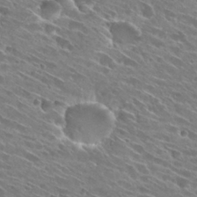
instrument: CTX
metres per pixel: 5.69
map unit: Hto
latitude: 28.7057
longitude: -43.6883
